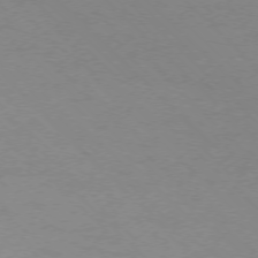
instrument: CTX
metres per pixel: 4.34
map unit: Ap
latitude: -75.9367
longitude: -82.0822
